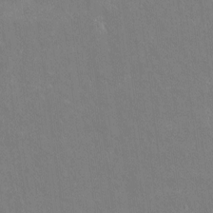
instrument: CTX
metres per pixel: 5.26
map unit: lAvf
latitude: 8.4034
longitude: 168.2928
